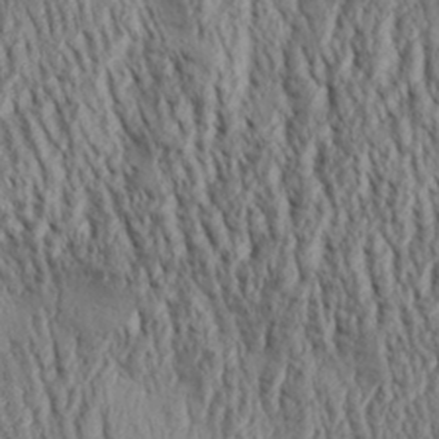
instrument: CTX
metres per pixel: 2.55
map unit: Aa
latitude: 30.2145
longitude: -137.9717
